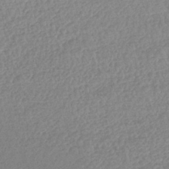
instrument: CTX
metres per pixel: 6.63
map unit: lHb
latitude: -42.0661
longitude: 73.4454
